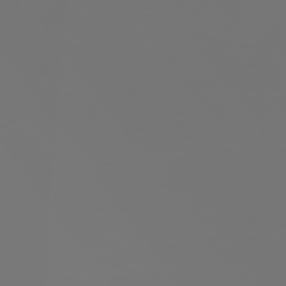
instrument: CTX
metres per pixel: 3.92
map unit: Hpe
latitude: 73.8395
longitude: -128.8569
